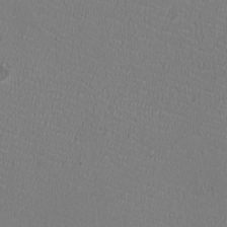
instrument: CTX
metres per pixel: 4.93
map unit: HNhu
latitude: -2.5195
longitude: -2.2900
